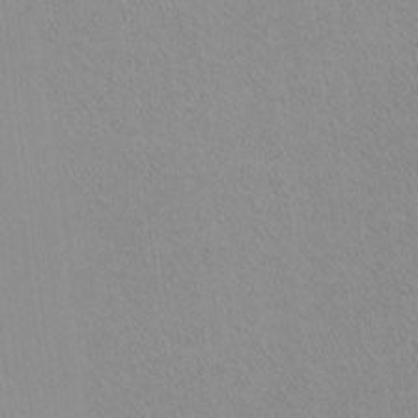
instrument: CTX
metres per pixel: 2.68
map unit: lHvf
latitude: -12.2551
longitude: -104.2145
